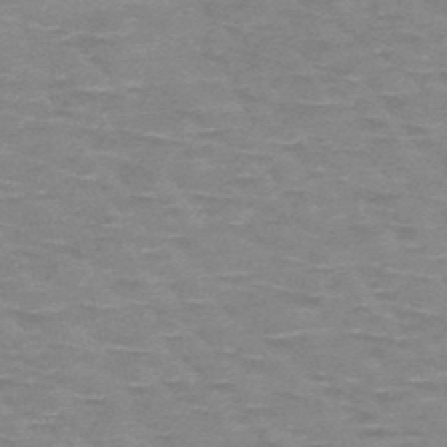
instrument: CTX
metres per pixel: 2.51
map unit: HNb
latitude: -48.2551
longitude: -48.8380
